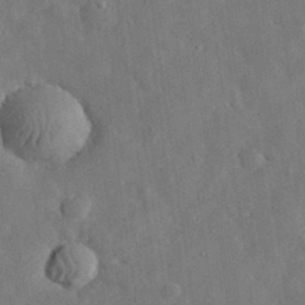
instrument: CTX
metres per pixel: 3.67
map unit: eHh
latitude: 31.2348
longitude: -77.5371
